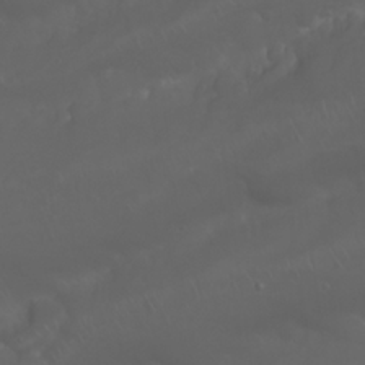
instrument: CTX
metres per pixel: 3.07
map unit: Nhu
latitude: 23.6694
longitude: -61.5560
